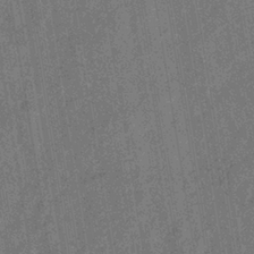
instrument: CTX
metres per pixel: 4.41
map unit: eHb
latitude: -34.8786
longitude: 80.6708
